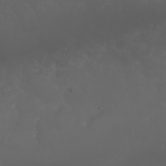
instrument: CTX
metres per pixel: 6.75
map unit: Nhu
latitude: 22.5735
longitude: -65.0269
